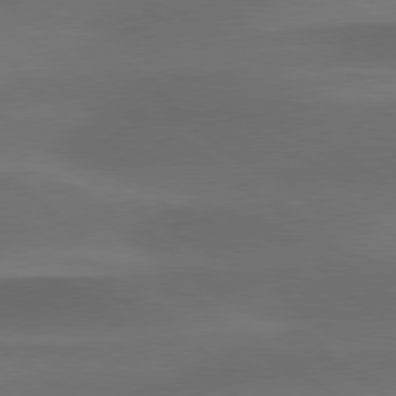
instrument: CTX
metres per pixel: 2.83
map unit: lApd
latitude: 79.5371
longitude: -90.8947
